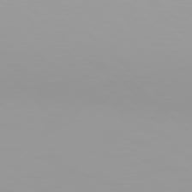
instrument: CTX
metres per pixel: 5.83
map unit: Hpe
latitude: 77.6127
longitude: -140.2711
